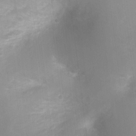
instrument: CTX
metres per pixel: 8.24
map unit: Ht
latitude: -8.5196
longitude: -24.8946
